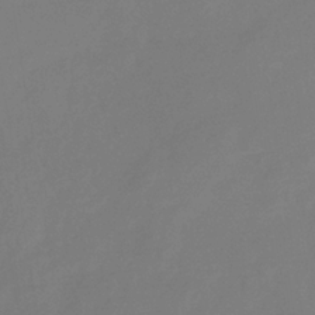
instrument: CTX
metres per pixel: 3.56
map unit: eHb
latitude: -34.4440
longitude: 78.6707
